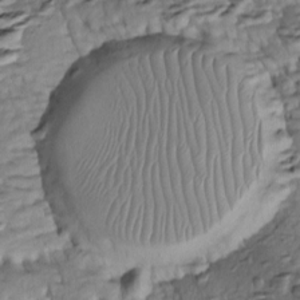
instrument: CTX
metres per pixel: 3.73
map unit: Htu
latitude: -5.7477
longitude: 154.4062
